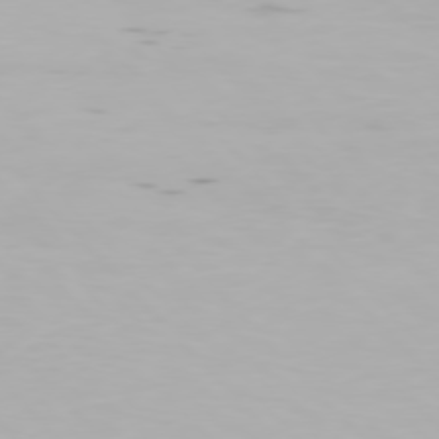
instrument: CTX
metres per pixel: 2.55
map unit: Hpe
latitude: 76.4223
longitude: -133.5371
